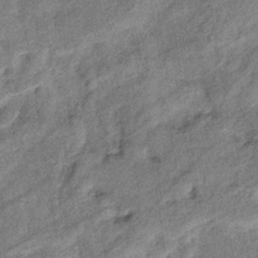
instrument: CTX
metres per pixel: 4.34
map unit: eHb
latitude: -38.2551
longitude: 77.4832
